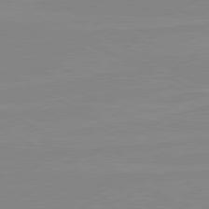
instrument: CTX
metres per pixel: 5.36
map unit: lApd
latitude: 80.6490
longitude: -176.7813
